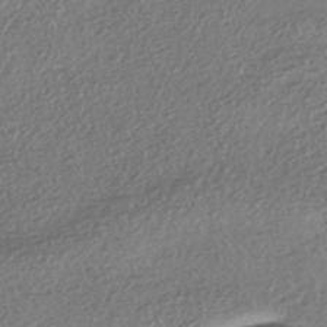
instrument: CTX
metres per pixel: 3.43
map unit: HNhu
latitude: -43.8800
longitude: 96.3873
